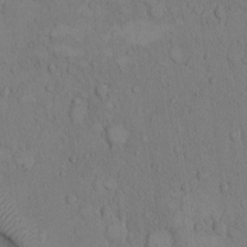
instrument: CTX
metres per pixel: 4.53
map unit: Hto
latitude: 8.2145
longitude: -60.3278
